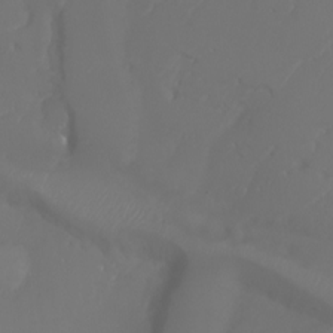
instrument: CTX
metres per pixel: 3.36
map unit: Aa
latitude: -7.4454
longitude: -72.4979
